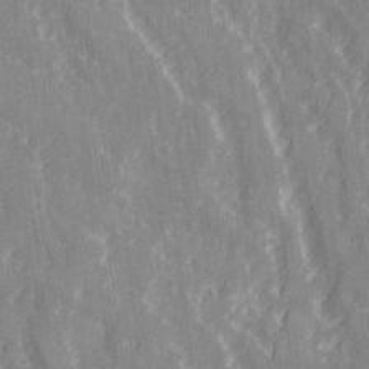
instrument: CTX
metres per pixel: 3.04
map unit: Ave
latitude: 21.2915
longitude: -134.0255
